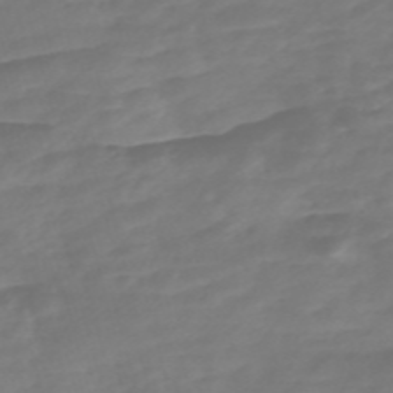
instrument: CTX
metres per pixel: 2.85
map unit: Nve
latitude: -58.3306
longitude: 57.7288
